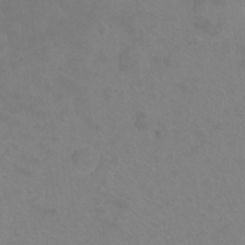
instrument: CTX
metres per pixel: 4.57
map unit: Ht
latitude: -5.5210
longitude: -34.8002
